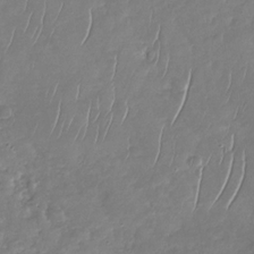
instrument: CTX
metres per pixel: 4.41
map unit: Nhu
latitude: -30.6896
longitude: -59.9339
